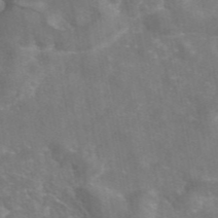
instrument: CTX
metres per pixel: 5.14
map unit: eAb
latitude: 45.8772
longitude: 120.2361
